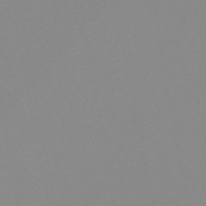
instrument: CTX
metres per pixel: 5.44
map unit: HNb
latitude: -54.1228
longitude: -49.2726
